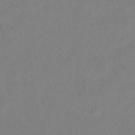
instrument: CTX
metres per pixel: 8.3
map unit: Hto
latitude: -14.1984
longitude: -43.7450
